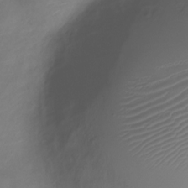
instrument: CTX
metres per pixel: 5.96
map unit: Nve
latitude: -20.4818
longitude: 105.6533
